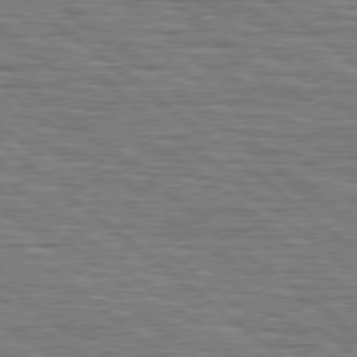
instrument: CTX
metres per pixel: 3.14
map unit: Hpe
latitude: 78.5924
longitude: -120.4979
